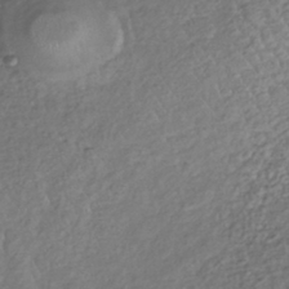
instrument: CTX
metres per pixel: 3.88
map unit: lHb
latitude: -36.9163
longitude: 68.1227
